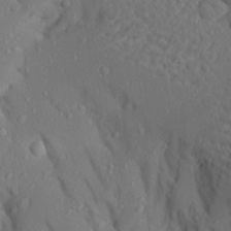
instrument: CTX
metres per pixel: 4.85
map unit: Aa
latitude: 23.2159
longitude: -145.6505
